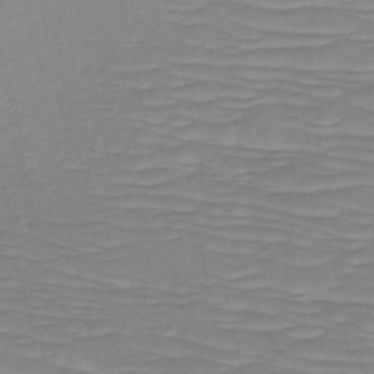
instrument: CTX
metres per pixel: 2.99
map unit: HNb
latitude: -49.7100
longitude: -51.6127
